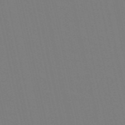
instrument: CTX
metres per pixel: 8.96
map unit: Nve
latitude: -58.2172
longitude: 60.6896
